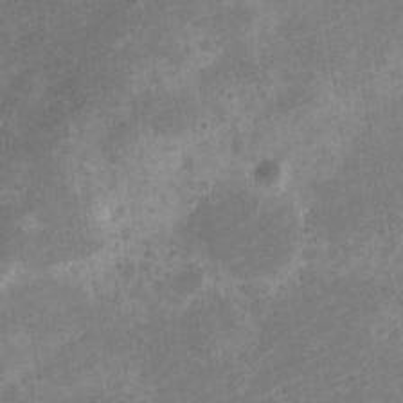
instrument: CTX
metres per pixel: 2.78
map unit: Nve
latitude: -25.9178
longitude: 106.8219
